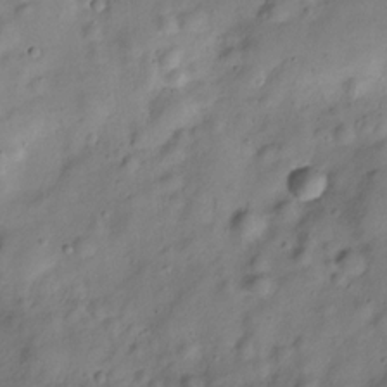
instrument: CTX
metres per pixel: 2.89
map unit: Hve
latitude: -29.1809
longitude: 93.5777
